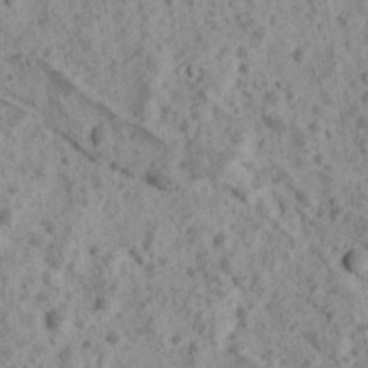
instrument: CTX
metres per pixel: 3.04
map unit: Ave
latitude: 18.2900
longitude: -134.4601
